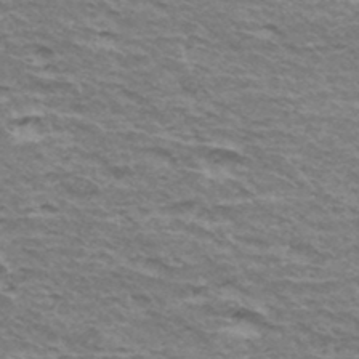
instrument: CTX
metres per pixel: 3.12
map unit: Hto
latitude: 35.6316
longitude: -42.7435
